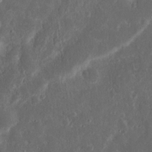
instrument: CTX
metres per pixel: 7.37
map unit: Nhu
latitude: 13.7828
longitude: -73.6127
